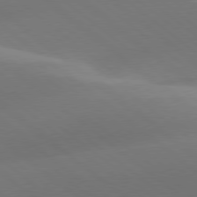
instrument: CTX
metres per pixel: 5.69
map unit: lApd
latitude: 78.3656
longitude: -51.9150
